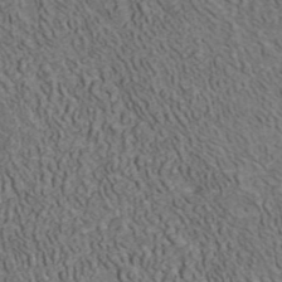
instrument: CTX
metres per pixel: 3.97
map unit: ANa
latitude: 42.4790
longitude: 30.8597
